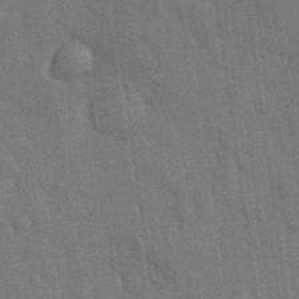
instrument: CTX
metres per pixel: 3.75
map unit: Nhu
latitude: 27.7828
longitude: -68.0822
